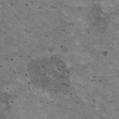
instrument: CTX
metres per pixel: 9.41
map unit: HNhu
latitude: 3.1970
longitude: 4.6518
